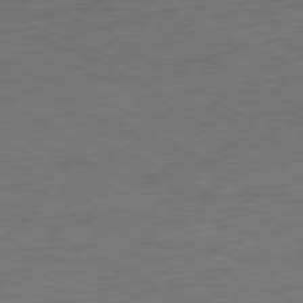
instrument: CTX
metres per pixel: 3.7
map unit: Ap
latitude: -77.1242
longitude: -74.9136
